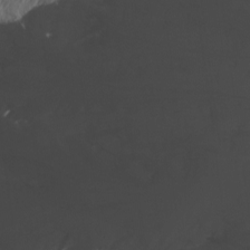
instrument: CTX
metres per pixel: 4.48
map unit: Nhu
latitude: -4.7841
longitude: -87.0458
